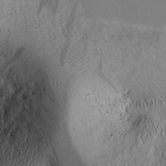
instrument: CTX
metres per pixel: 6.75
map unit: Nhu
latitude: -4.9163
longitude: -151.9717
